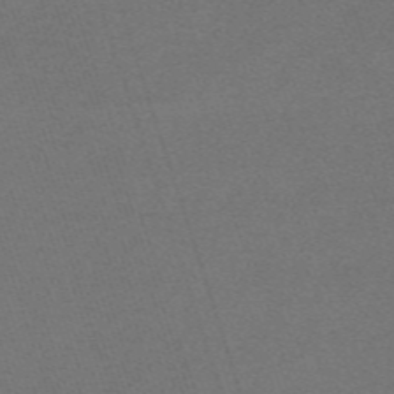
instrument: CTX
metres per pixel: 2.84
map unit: HNb
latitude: -55.8989
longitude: -44.6679
